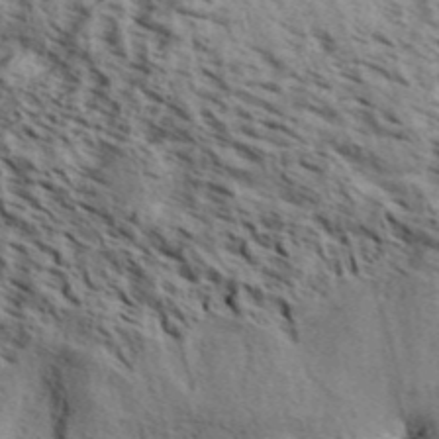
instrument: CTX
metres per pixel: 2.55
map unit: Aa
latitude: 31.8206
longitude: -137.2537
